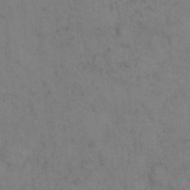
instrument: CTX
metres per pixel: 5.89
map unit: eHh
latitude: 9.4804
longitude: -62.8947
